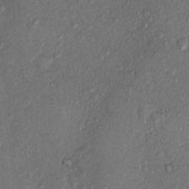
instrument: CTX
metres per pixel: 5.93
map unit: Nhu
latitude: 5.7261
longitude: -23.0269
